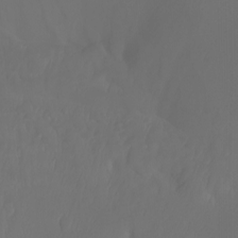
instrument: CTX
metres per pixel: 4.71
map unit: Nhu
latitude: -8.0850
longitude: -82.2522
